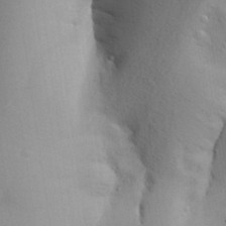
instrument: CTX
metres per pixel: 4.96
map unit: Aa
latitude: 27.4804
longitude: -148.3278
